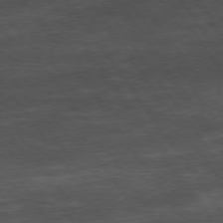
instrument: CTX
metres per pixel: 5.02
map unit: Hpe
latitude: 74.0255
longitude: -143.0270
